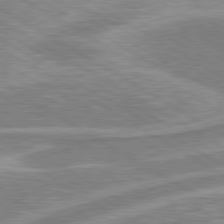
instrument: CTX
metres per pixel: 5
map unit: lApd
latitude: 80.1200
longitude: -178.0633
